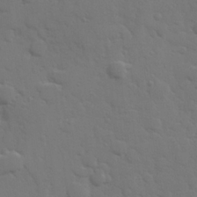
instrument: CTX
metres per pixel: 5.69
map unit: Hve
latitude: 25.4993
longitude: 148.3873
